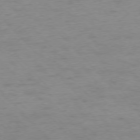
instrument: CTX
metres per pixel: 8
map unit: Ap
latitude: -76.3306
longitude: -65.3293
